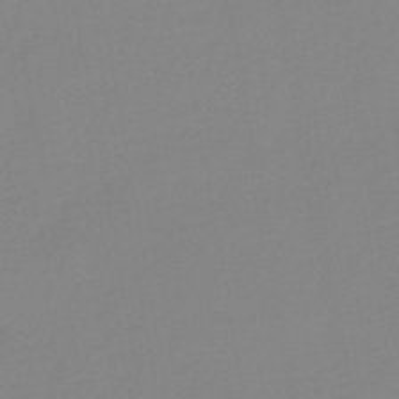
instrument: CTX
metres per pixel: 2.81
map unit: HNb
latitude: -45.0864
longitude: -44.7246
